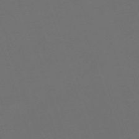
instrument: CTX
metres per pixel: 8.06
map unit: eHh
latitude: -63.7288
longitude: 51.7666
